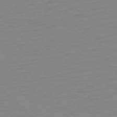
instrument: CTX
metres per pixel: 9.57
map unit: Ap
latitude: -77.1998
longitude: -78.1011
